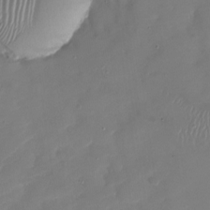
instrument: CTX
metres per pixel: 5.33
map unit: Nhu
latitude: -27.0108
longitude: -61.1781
